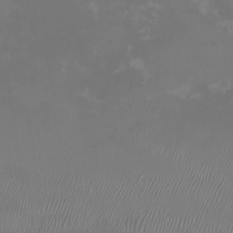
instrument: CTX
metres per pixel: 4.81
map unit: Htu
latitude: -7.0297
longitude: -71.0836
